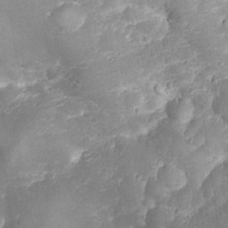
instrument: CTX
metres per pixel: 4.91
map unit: eHh
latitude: 31.4805
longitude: -65.0647
